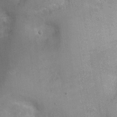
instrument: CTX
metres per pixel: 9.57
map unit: Ht
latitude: -2.9352
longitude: -15.6883
